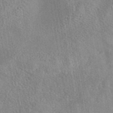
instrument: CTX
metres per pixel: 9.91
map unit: eAb
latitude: 42.8002
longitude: 104.0283
